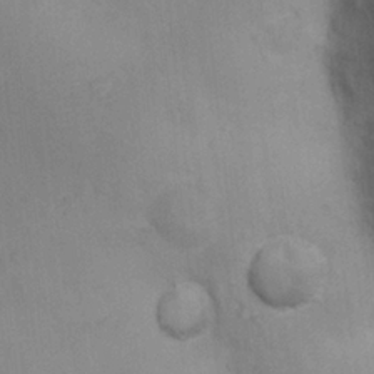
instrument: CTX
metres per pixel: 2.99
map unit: Nhu
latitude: 6.4979
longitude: -24.2522
